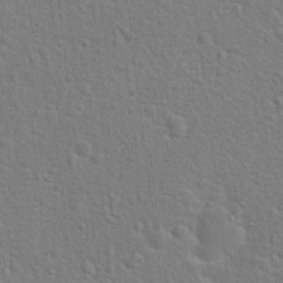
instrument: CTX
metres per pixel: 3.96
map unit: Hto
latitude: 22.3845
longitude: -47.4616
